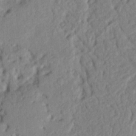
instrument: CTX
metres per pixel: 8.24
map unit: Nhu
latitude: 20.5546
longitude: -76.7813
